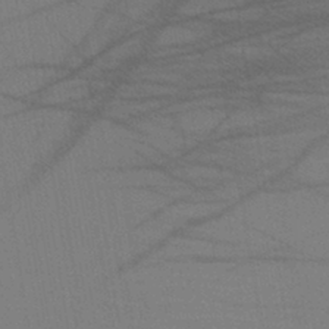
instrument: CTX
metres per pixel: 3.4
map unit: lHb
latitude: -41.2187
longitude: 67.7855
